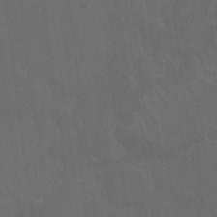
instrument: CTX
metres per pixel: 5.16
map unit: Nhu
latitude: 23.0458
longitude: -66.0633
